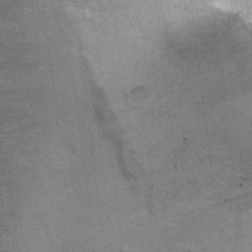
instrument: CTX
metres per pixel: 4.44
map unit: Ht
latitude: -5.0864
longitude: -36.2145
